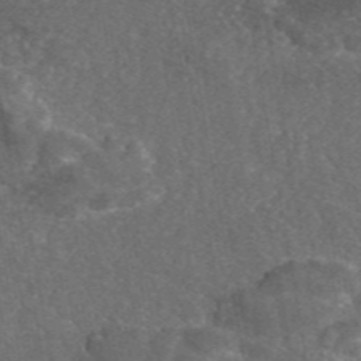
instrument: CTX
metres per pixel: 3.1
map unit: eAb
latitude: 46.7058
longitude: 112.5196
